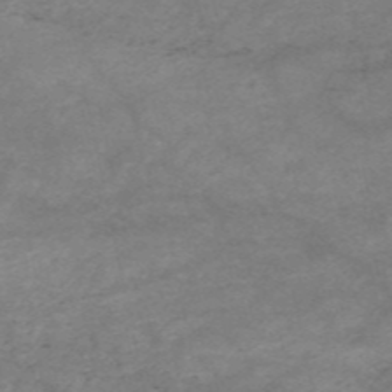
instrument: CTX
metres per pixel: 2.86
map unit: HNb
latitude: -54.1417
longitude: -41.4048
